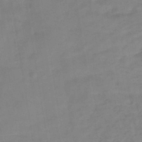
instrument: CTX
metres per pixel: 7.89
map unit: HNhu
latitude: -42.6707
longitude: 102.0850
